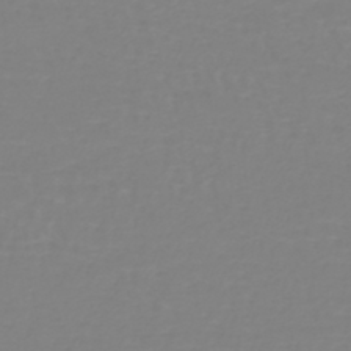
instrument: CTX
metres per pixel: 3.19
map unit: lHb
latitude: -41.2565
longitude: 60.3495
